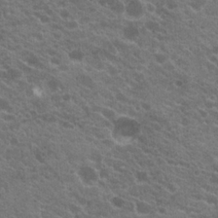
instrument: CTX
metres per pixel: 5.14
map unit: Hto
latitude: 20.7058
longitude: -35.3292
